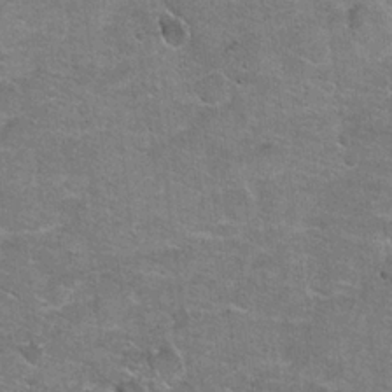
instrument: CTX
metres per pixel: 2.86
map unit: Hto
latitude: 20.3845
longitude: -48.8758
